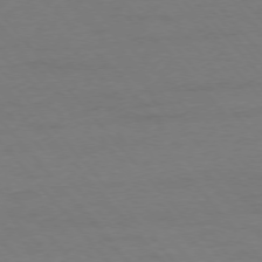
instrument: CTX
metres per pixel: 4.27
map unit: Ap
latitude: -76.2928
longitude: -88.2334
